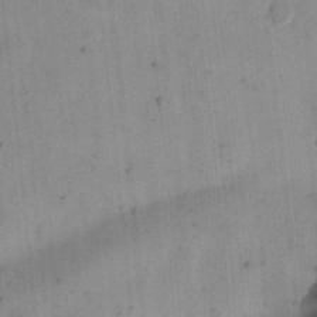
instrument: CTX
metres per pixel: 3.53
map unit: Ht
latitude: 11.6127
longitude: -74.6302
